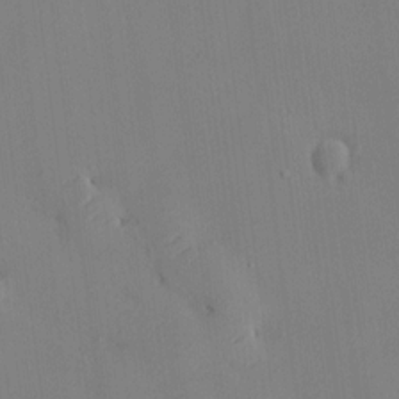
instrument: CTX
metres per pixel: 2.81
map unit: HNhu
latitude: 10.0822
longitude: 15.4077
